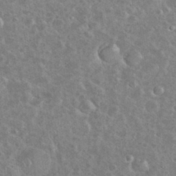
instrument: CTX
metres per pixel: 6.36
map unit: eHh
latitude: 35.4237
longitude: -60.7246
